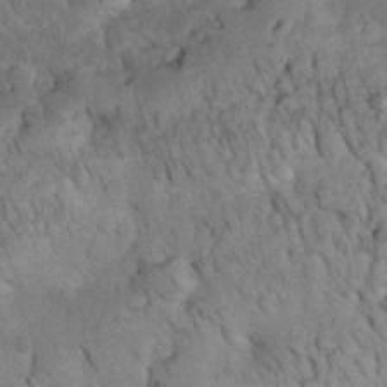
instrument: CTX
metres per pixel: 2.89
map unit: eHh
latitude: 32.6679
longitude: -65.6505
